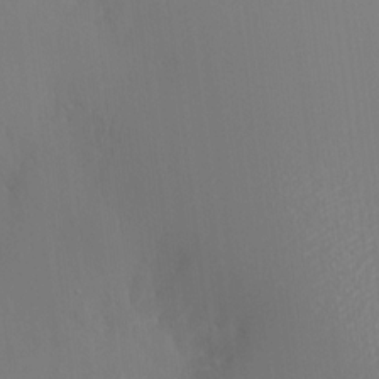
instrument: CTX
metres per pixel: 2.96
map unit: HNhu
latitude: 7.5371
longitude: -0.2711
